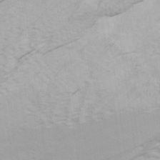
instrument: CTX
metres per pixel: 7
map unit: Ave
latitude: 19.3103
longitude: -138.3278
